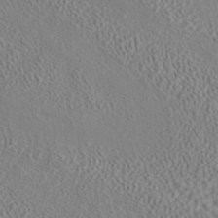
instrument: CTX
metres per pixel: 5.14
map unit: ANa
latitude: 40.2711
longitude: 28.0472
